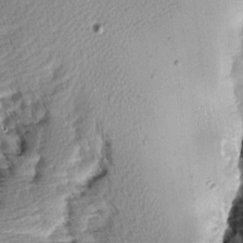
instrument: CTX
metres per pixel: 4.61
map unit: Aa
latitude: 8.0255
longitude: -137.8017
